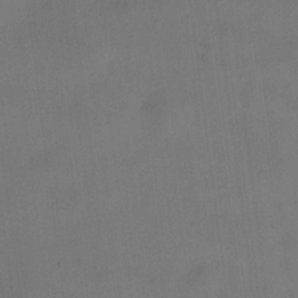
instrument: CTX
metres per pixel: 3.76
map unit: HNhu
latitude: 9.2537
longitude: 9.9178
